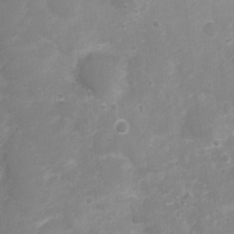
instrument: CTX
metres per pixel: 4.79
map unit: Nhu
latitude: 4.7057
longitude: -17.3104
